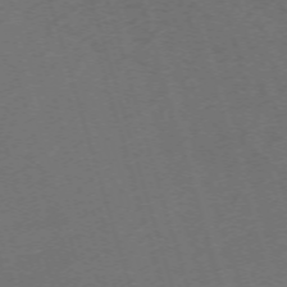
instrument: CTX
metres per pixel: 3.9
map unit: Nhu
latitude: -68.3117
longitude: 37.1998
